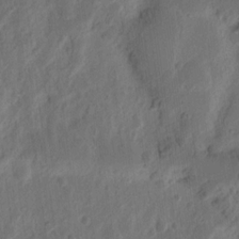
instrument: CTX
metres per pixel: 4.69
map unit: Ht
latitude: 11.2915
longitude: -75.2726
